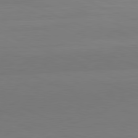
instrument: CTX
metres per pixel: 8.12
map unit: Hpe
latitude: -82.1984
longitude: 20.4062
